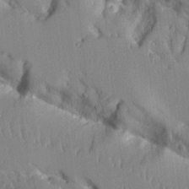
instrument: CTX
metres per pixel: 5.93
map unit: Aa
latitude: 12.3090
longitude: -125.8016
